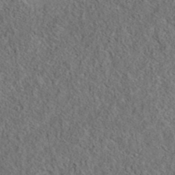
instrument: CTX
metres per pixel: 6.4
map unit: eAb
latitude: 36.1578
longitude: 113.4266
